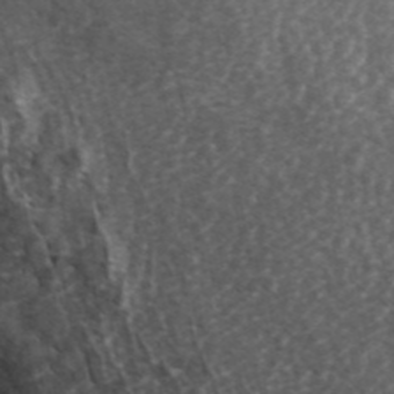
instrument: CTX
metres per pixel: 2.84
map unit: ANa
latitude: 44.2711
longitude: 25.1242
